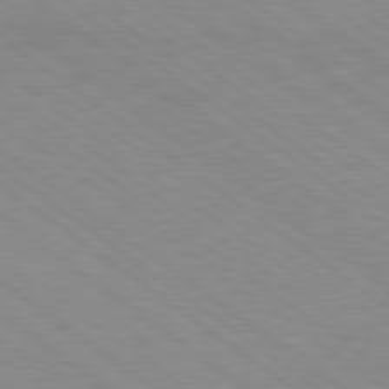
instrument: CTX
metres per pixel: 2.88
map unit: Hpe
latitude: 78.7058
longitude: -122.3278
